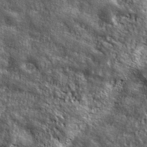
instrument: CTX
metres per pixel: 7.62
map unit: ANa
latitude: 39.6883
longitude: -90.8002
